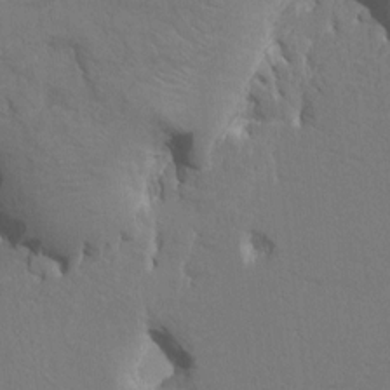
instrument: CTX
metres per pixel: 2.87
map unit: HNhu
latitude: 4.4412
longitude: -7.8961
